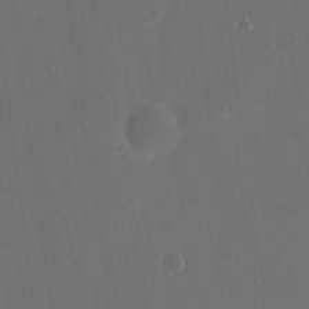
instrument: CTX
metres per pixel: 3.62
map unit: eHh
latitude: 18.8191
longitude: -65.7639
